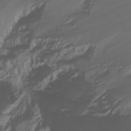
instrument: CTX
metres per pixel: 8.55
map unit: Nhu
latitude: -14.1606
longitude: -58.5546
